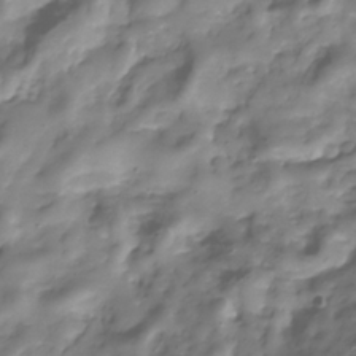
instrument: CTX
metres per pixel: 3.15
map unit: Hve
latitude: -30.5196
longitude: 94.2361
